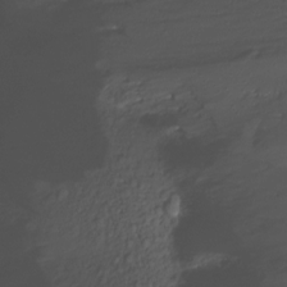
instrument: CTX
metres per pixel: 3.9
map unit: Nhu
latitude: -11.1809
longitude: -35.8394
